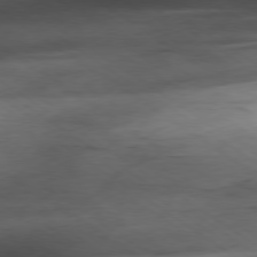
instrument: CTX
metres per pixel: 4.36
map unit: Hpe
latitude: -79.1620
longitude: 9.8422
